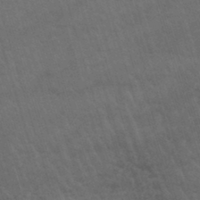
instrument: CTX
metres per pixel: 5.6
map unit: lHb
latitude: -44.4251
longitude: 77.7856
